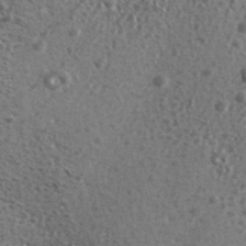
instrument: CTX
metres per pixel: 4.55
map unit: ANa
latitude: 39.8394
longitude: -90.3845
